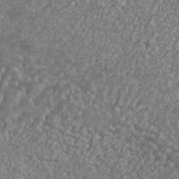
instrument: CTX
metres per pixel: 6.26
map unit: Ave
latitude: 41.2914
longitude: -111.4616
